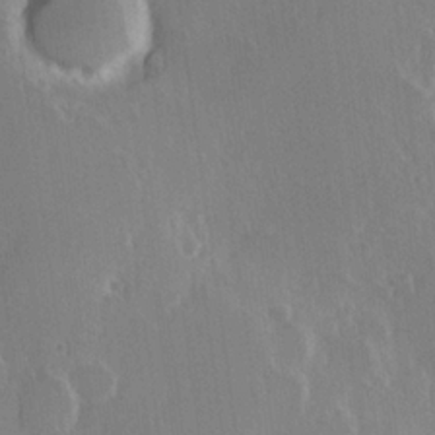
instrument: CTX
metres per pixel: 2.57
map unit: Hve
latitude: 23.2915
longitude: 146.7652
